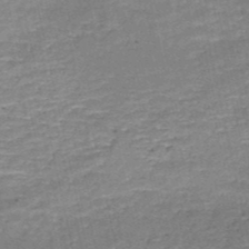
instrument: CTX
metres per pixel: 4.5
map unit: HNb
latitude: -50.9353
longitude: -41.1025
